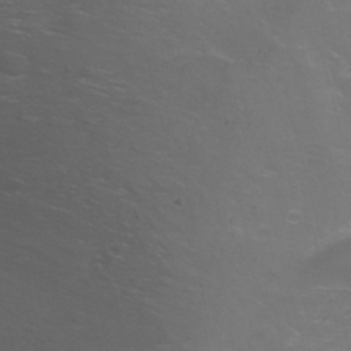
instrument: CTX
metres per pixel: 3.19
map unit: Nhu
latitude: -11.4077
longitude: -64.9514
